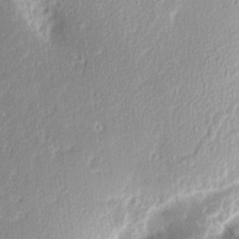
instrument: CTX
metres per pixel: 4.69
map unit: Aa
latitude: 8.8569
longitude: -133.4804
